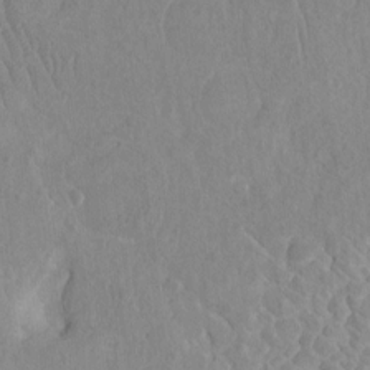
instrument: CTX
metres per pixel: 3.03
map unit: Htu
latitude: -4.4629
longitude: 151.4832
